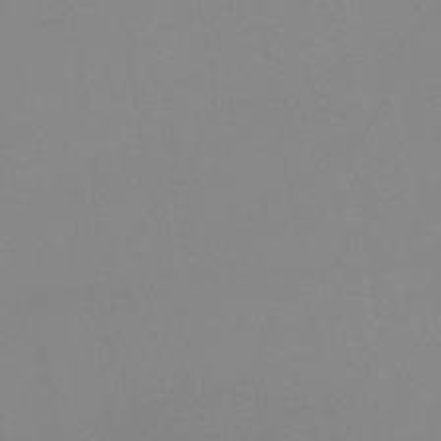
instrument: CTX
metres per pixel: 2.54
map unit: HNb
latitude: -46.1983
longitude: -40.7813
